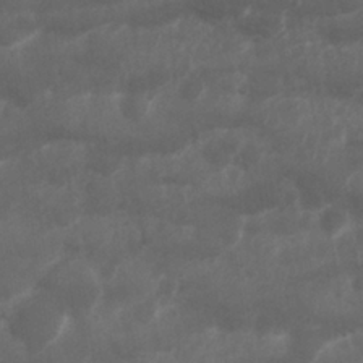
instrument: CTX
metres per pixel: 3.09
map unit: Nhu
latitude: 25.6693
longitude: -62.1200
